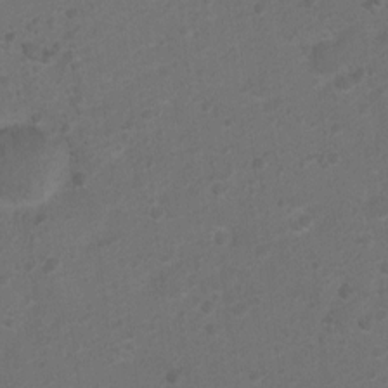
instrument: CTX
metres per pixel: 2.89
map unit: Ht
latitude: 1.1214
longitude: -25.8016
